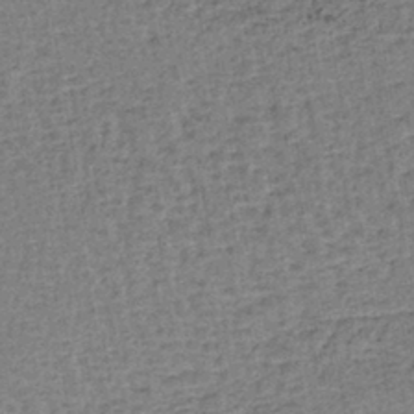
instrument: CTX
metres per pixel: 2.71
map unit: lHb
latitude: -40.5385
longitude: 62.8408
